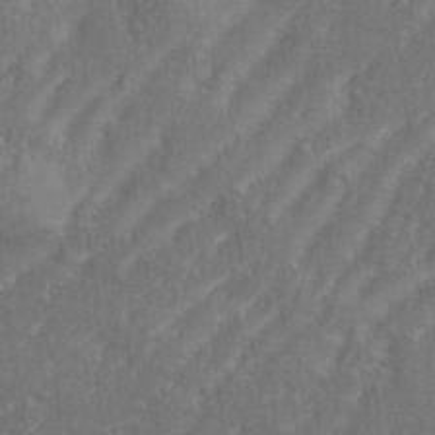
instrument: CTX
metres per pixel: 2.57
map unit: eHh
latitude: 34.8569
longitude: -133.3482
